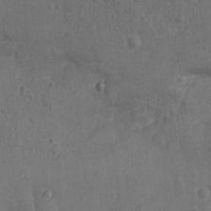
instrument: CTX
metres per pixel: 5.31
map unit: Nhu
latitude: 2.0255
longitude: -16.2522
